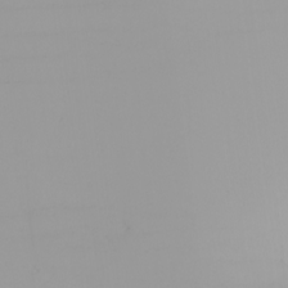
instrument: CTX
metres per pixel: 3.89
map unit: Nhu
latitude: -4.8030
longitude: -93.4615
